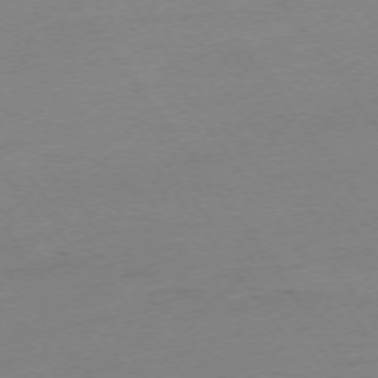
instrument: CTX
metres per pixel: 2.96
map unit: Ap
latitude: -74.5763
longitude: -84.8569
